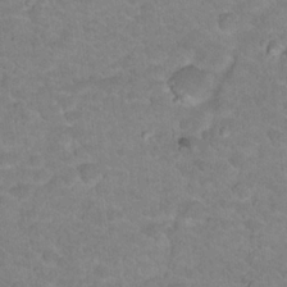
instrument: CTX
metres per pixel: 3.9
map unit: Hto
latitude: 18.3467
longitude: -35.2348
